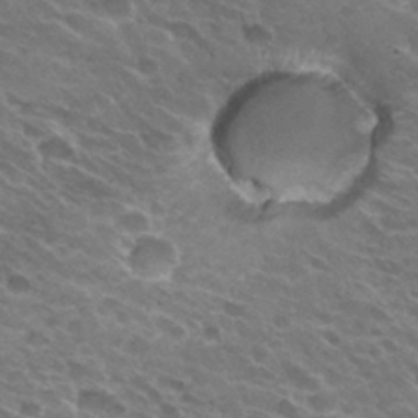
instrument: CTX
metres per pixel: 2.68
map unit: Hto
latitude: 31.4805
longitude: -43.6316
